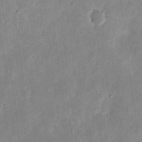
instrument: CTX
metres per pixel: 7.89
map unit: eHh
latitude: 8.5735
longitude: -72.3279
